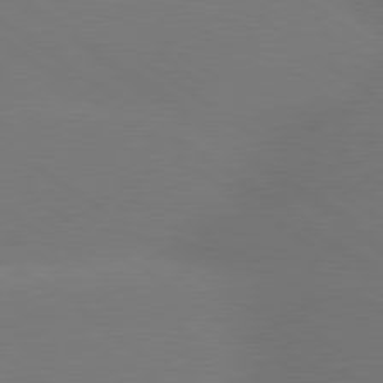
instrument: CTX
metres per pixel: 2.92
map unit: lApd
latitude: 79.1781
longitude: -151.5371
